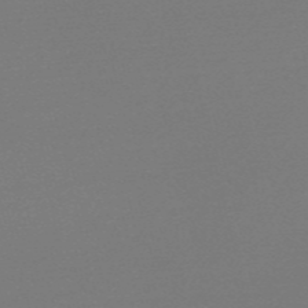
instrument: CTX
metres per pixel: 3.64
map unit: Nve
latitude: -56.6896
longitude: 62.5762
